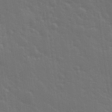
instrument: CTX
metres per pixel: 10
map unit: Hve
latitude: 26.8380
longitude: 146.4251
